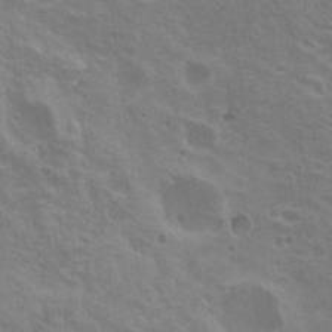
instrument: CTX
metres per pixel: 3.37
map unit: Nhu
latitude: 21.0081
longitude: -30.8758
